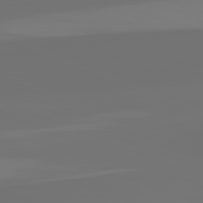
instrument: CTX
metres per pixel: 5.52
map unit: lApd
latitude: 82.2333
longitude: 155.1809
